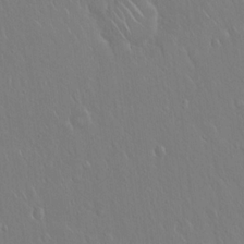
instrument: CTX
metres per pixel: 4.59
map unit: Hto
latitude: 18.2900
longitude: -57.7827
